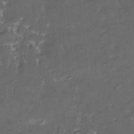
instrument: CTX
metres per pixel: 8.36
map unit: HNhu
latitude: 4.6490
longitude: 13.8800
